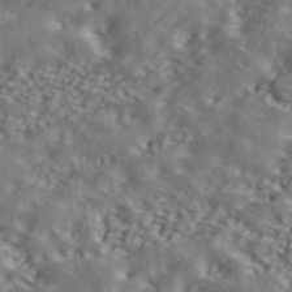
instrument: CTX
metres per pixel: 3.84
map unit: ANa
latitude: 42.9703
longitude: 48.7463
